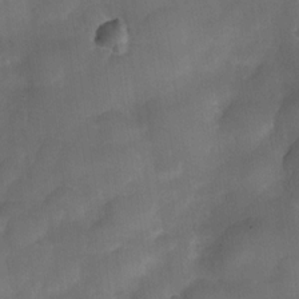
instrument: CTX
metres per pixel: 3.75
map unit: Nve
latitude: -27.0864
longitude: -148.0255
